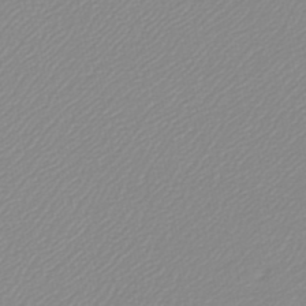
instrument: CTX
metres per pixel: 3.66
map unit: lHb
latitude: -46.1794
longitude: 70.9353
